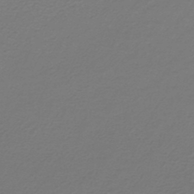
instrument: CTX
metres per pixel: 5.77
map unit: lHb
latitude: -42.8785
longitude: 62.6329
